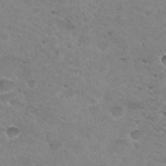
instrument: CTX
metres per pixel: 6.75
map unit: Hto
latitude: 30.6491
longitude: -46.5924
